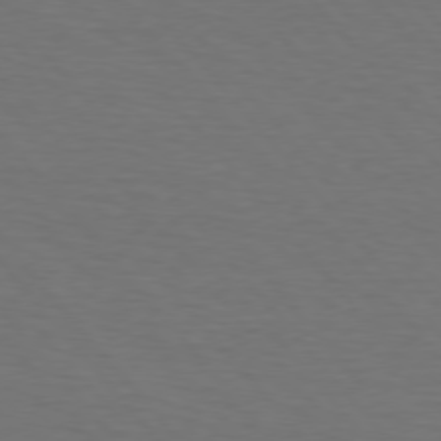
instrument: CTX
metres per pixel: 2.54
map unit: Hpe
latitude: 75.8961
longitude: -131.9906
